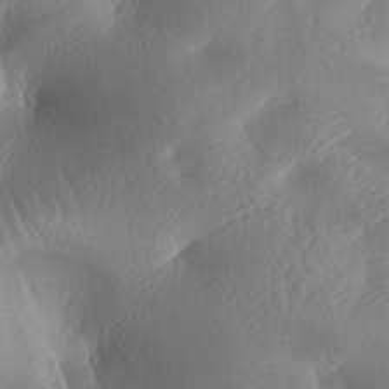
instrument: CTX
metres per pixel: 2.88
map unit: lAa
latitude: -8.2172
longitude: -128.0255
